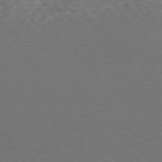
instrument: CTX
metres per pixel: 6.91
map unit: Ap
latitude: -76.1228
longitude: -78.8758
